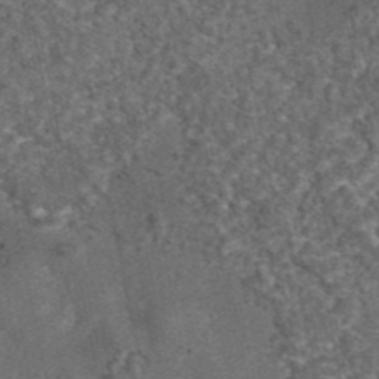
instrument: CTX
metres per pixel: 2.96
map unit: eAb
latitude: 43.1592
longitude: 105.3509
